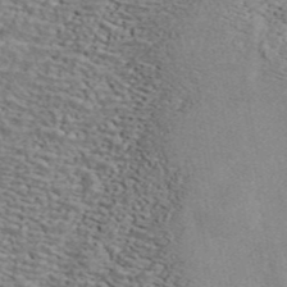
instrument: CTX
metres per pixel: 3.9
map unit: ANa
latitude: 44.9514
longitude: 37.8611
